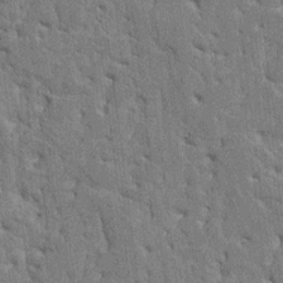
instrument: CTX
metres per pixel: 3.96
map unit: HNhu
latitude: 8.0822
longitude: -2.5168
